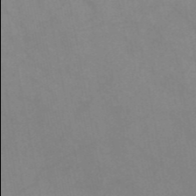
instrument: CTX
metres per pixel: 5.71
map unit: HNb
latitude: -52.9730
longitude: -49.9906
